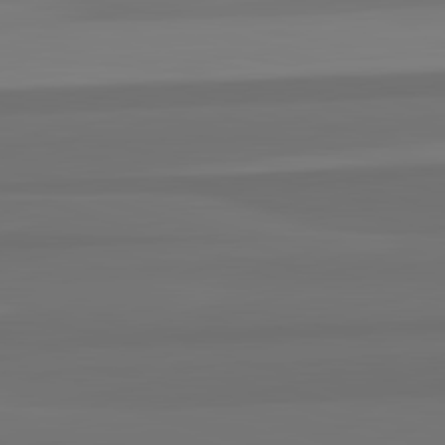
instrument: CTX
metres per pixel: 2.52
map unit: lApd
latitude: 82.8946
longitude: 165.5777
